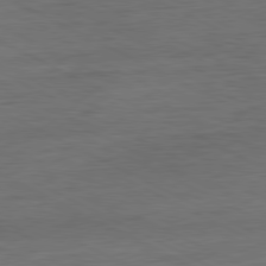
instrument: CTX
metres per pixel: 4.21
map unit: Hpe
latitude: -81.2376
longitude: 18.2173
